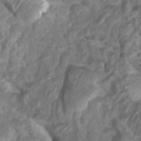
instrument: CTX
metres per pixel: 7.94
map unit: Htu
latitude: 3.7449
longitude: -20.8191
